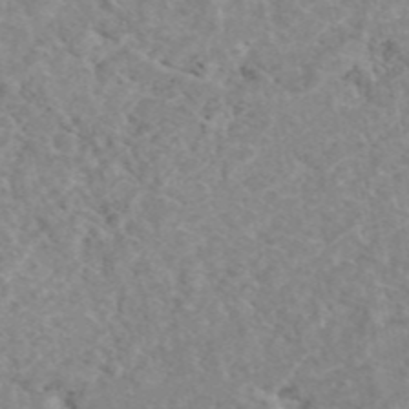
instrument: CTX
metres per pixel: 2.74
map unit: eAb
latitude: 44.5734
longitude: 108.1228
